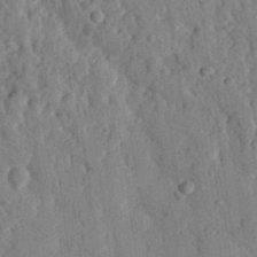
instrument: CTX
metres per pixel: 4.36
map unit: eHh
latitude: 27.4049
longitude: -76.9136
